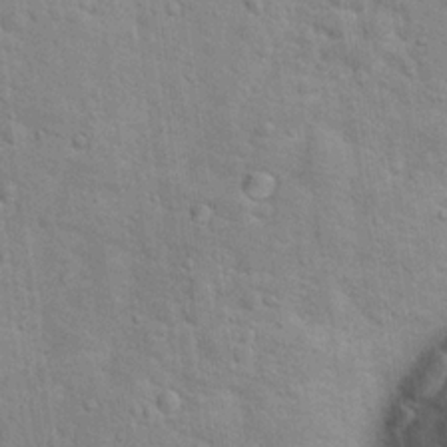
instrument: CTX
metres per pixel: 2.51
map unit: Hto
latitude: 17.1781
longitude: -43.1970
